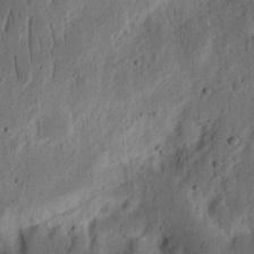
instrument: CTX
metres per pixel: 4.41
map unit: Ht
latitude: 13.9717
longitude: -74.4790
